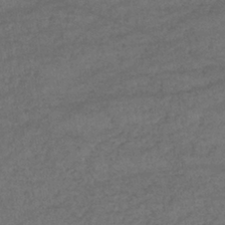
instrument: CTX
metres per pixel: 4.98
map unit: lHb
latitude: -39.8234
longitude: 68.5951
